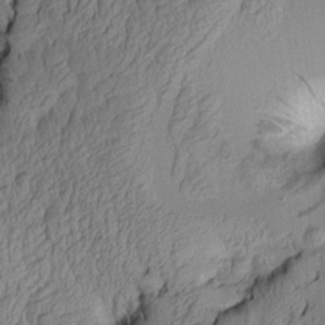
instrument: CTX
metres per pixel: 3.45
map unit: Aa
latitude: 7.3671
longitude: -128.6301
